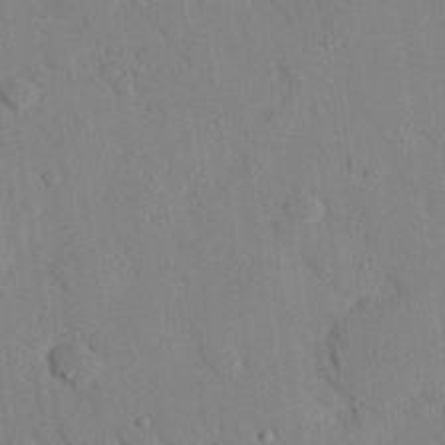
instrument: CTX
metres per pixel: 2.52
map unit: eHh
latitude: 26.8002
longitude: -79.8773
